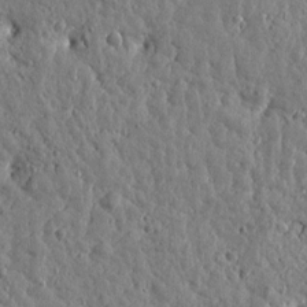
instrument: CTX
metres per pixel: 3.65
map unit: Htu
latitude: -0.3307
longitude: -178.8002
